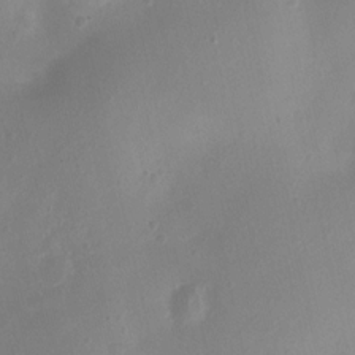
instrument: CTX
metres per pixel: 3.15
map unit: Nhu
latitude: 5.1970
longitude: -16.7057
